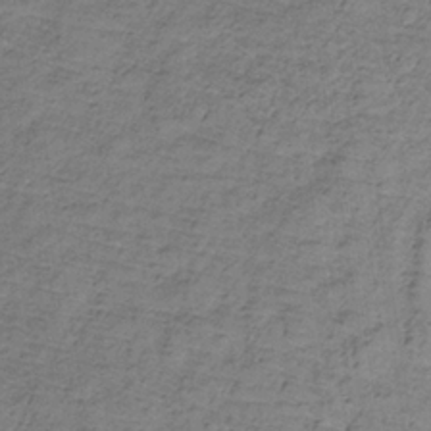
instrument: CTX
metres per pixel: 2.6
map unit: lHb
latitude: -32.2740
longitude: 66.0661
